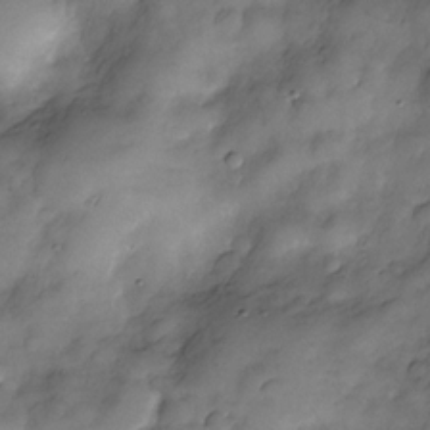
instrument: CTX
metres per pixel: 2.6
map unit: Nve
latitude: -26.5573
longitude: -148.6868
